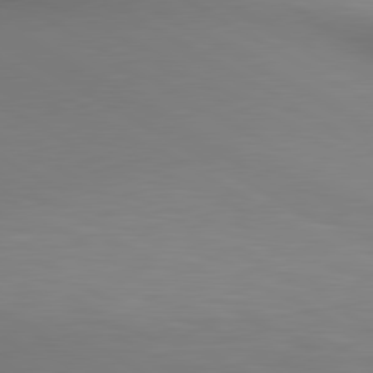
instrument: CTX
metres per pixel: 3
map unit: lApd
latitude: 80.3278
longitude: 133.3321
